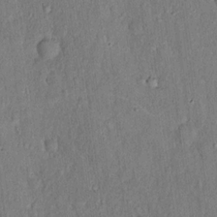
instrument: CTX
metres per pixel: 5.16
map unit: eHh
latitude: 18.5356
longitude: -61.5371
